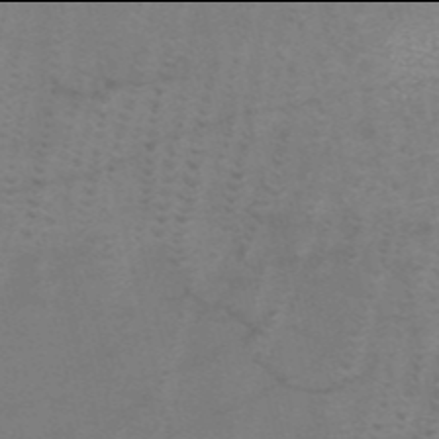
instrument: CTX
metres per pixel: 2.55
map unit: HNb
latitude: -54.0094
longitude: -45.5371
